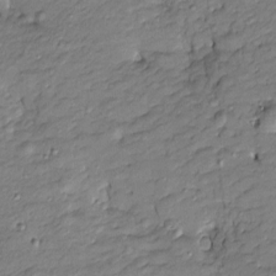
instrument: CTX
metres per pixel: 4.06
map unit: Htu
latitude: -8.6518
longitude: 177.2565
